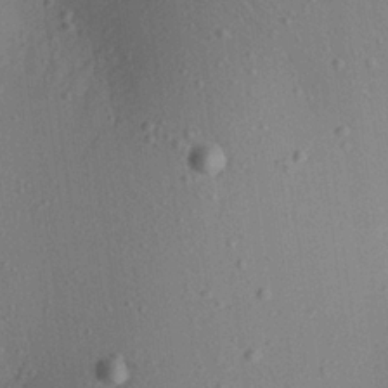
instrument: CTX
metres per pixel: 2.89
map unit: Aa
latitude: 22.4601
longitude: -139.3671
